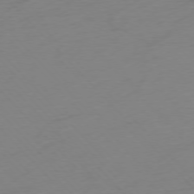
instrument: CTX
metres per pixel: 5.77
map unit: Ap
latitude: -76.3495
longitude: -70.7624
